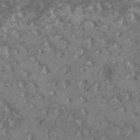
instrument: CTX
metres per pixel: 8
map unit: HNhu
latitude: 1.2159
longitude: 7.1053
